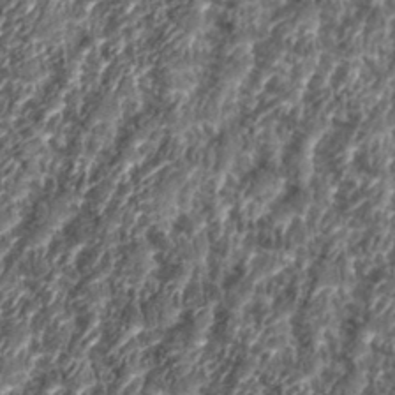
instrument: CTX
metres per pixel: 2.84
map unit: eHh
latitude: 35.6127
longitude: -137.1970
